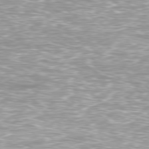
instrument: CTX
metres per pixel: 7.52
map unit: Ap
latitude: -79.2942
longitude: -66.9702
